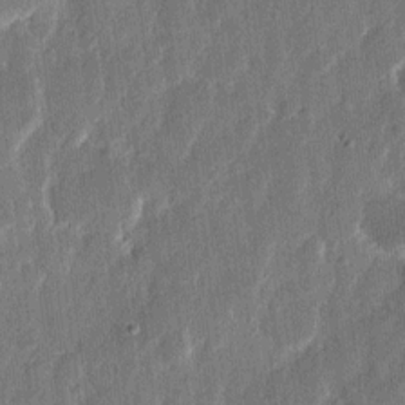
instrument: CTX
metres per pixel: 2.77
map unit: eHh
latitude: 11.9150
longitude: -70.7813
